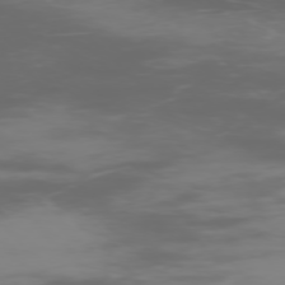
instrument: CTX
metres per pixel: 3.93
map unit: Ap
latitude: -76.3873
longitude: -75.6505
